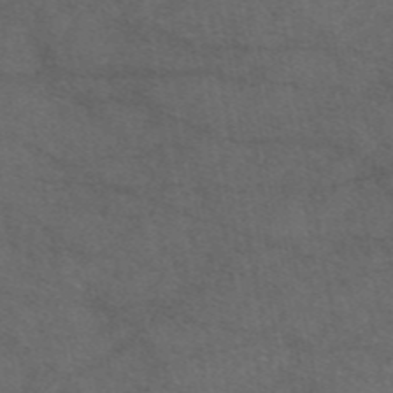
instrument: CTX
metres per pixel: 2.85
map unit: eAb
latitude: 47.3482
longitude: 112.1795
